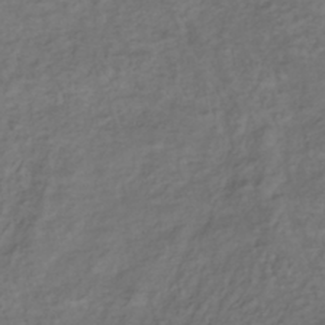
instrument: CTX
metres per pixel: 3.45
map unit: lHb
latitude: -38.5952
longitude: 70.0472
